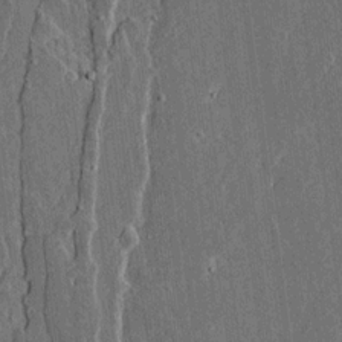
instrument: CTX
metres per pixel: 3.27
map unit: lAvf
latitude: 15.7450
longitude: -128.9702
